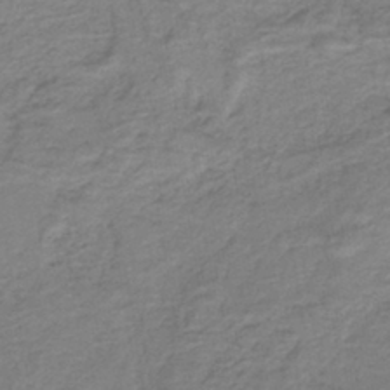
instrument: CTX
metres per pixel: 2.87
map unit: lHb
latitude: -41.6911
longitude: 53.5210
